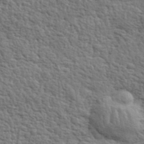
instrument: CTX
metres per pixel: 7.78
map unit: eHh
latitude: 36.8569
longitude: -82.1577
